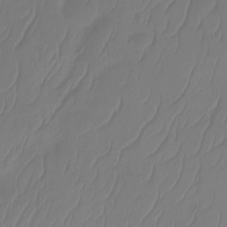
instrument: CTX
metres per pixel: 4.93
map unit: Ht
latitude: -14.9542
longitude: -49.3860
